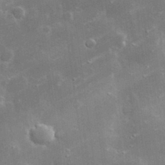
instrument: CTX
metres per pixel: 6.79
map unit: lHvf
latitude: 32.5168
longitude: -92.3089
